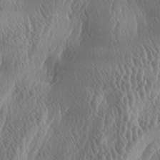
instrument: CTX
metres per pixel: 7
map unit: lAa
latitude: -6.0283
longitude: -128.9702
